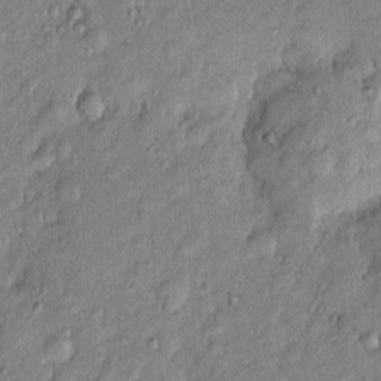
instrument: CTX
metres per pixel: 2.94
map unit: Htu
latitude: -6.2928
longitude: 158.3873
